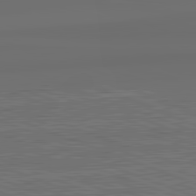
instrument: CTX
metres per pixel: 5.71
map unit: lApd
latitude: 82.7624
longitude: 175.6532
